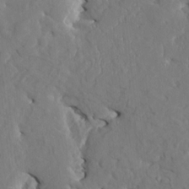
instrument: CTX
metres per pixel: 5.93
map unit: HNhu
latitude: 5.0647
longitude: -4.7624
